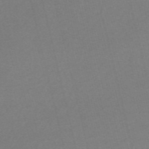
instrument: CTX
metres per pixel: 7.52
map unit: Nve
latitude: -56.8030
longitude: 61.7478
